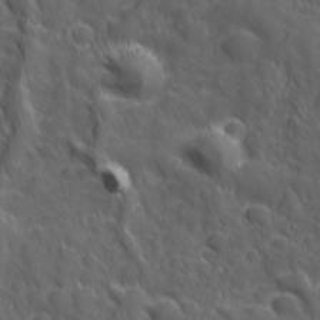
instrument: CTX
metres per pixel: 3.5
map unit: Ave
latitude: 19.1403
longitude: -132.8380
